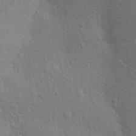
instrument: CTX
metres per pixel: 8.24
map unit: Aa
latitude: 18.9136
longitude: -143.7639
